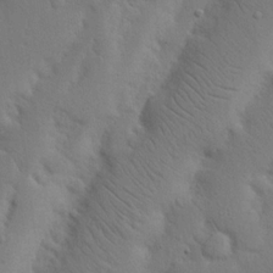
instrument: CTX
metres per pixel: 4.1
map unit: Nhu
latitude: 19.8016
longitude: -75.3860
